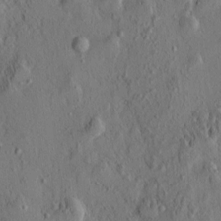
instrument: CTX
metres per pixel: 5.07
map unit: eHh
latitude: -0.8408
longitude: 18.5574
